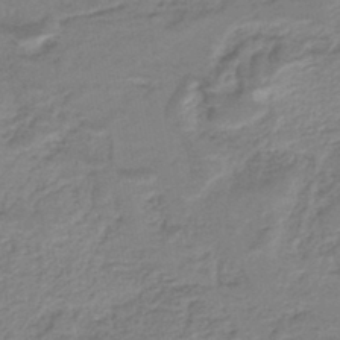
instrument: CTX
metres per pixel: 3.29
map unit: HNb
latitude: -36.3495
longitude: 58.3495
